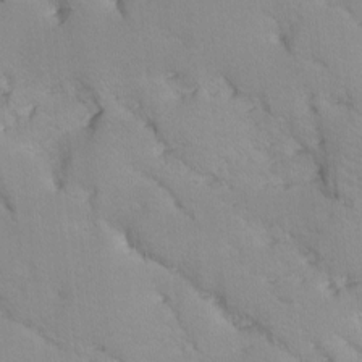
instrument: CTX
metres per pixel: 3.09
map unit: Ave
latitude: -9.6911
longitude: -117.3104
